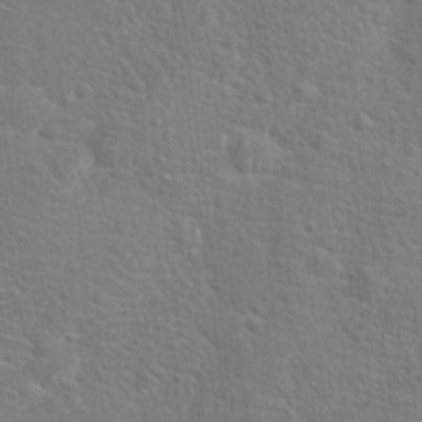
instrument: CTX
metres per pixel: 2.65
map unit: Hto
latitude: 17.7450
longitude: -43.0081
